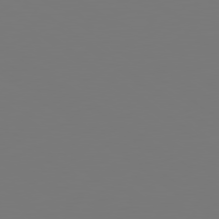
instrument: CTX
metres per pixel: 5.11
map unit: lApd
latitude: 79.1781
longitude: -175.6694
